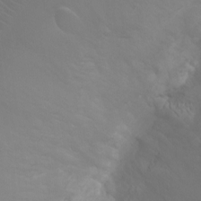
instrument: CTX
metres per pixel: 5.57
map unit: Ht
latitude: -2.7085
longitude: -19.2348
